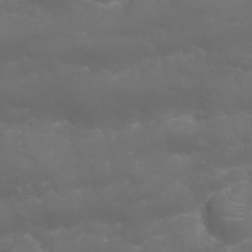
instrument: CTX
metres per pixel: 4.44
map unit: Nhu
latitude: 23.5749
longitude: -61.1970
